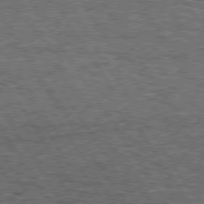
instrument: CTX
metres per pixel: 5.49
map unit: Hpe
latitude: 75.2726
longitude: -155.1403
